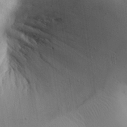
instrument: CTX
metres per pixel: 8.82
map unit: Aa
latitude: 32.2711
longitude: -144.3656
